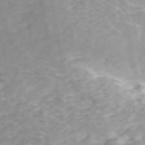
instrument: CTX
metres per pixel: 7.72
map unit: ANa
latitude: 46.3468
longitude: 21.7855
